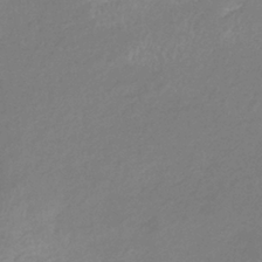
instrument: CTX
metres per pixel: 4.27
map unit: eHb
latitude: -37.1620
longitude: 74.4440
